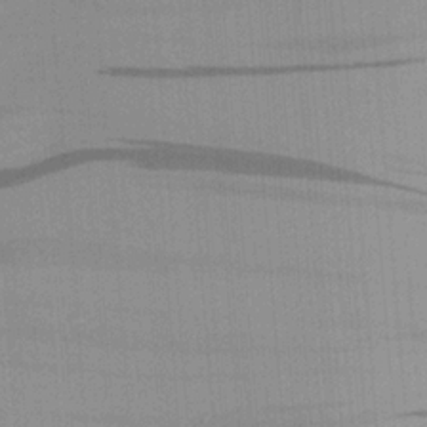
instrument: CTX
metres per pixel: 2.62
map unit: Aa
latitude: 20.7058
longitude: -143.9717
